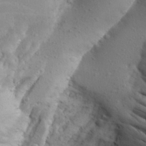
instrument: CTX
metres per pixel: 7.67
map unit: Aa
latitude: 25.4048
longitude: -148.0822
